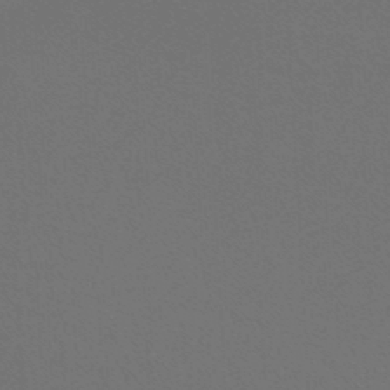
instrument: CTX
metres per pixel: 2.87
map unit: lHb
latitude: -47.8989
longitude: 64.1039
